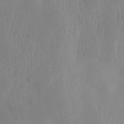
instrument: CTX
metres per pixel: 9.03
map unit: Nhe
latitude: -34.8030
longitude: -130.8002
